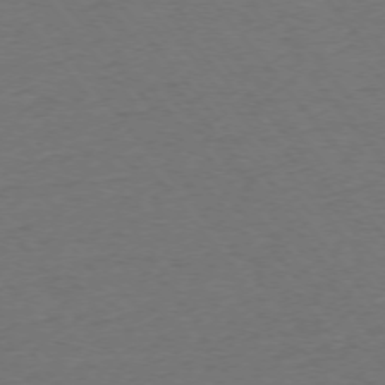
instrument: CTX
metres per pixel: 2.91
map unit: Ap
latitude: -75.4644
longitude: -84.1200
